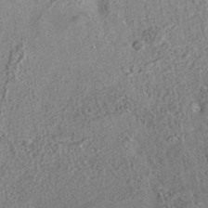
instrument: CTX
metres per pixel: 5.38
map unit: eAb
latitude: 35.3481
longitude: 113.4832
